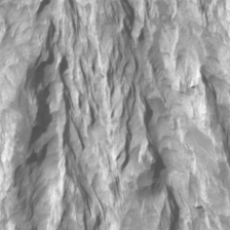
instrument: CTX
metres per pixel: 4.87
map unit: Nhu
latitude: -7.2565
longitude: -44.8002
